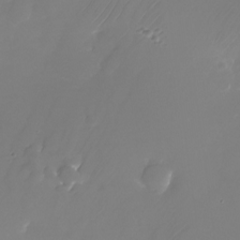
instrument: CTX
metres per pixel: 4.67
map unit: Nhu
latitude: -25.1620
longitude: -71.5371
